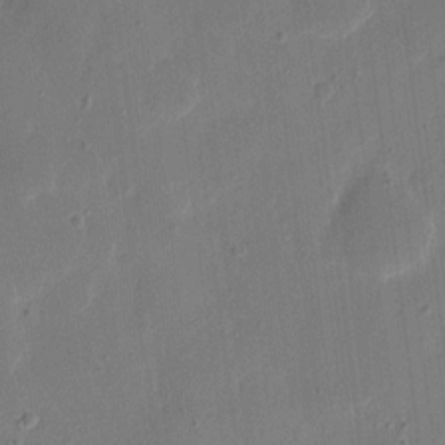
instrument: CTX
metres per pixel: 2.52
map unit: eHh
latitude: 9.1403
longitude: -67.9906
